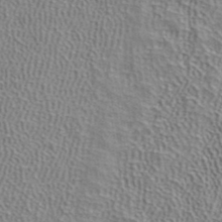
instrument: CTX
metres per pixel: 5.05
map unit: ANa
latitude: 39.3104
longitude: 24.7841
